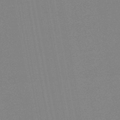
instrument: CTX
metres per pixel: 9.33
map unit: HNb
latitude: -45.5399
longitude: -40.0255
